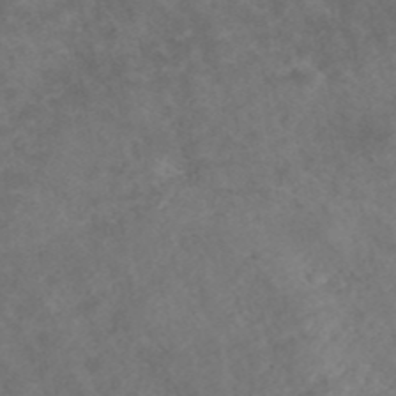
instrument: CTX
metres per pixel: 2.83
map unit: ANa
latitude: 42.3845
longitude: 27.0297
